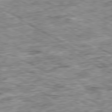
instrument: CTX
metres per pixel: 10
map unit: Ap
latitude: -80.5574
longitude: -90.3467
